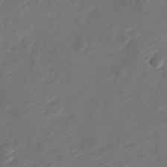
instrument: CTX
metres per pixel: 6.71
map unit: Nve
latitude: -19.8989
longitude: 108.1795
